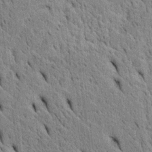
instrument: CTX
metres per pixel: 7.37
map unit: Htu
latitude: -4.3684
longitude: 152.6518
